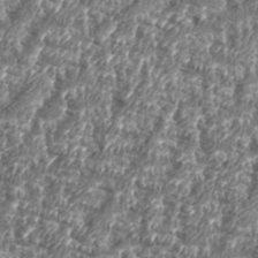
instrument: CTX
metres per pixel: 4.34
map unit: eHh
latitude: 35.5182
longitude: -137.0270
